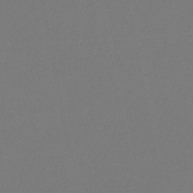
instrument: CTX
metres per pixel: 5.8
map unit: lHb
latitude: -47.5966
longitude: 72.5762
